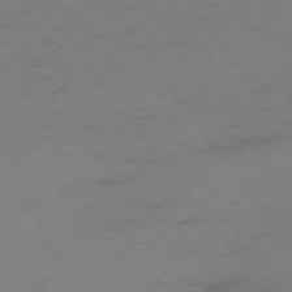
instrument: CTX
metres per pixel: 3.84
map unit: Ap
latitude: -75.4266
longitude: -73.4049
